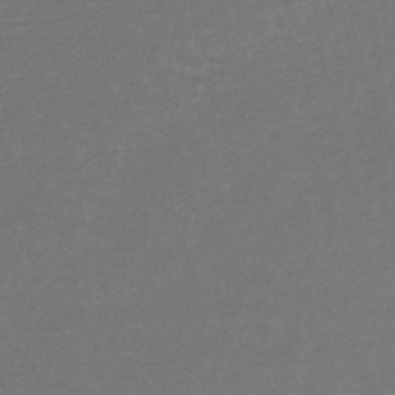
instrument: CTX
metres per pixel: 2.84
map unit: lHb
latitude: -45.8233
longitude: 76.4440
